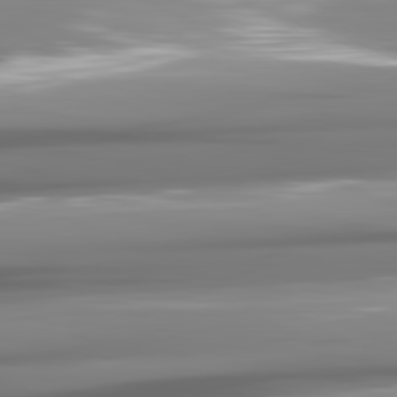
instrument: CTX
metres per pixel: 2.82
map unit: lApd
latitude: 81.5371
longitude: -141.2537
